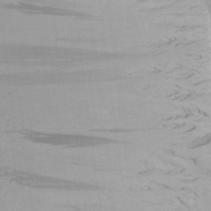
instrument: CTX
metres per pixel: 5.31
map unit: Aa
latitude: 22.3845
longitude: -146.4034
